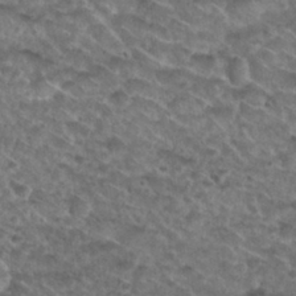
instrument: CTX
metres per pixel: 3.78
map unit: Nhu
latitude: 29.9150
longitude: -49.8394
